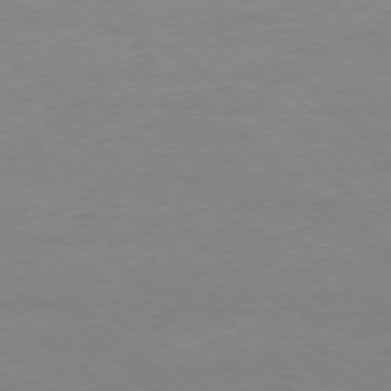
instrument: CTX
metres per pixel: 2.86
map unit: Hpe
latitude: -78.3306
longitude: -20.2334
